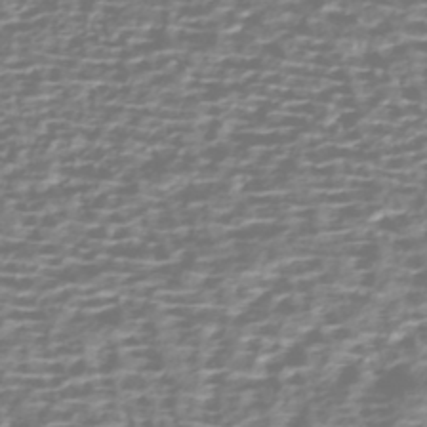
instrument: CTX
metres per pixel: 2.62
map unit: HNhu
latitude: -43.1053
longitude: 100.5195
